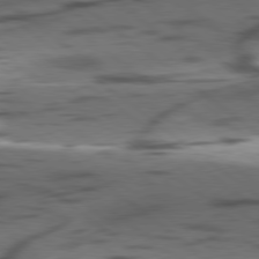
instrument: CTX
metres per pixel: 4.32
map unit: lApd
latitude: 78.9892
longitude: -50.6490
